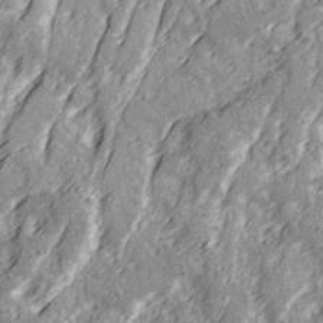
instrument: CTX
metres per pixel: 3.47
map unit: Ave
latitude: 22.2145
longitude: -132.3467
